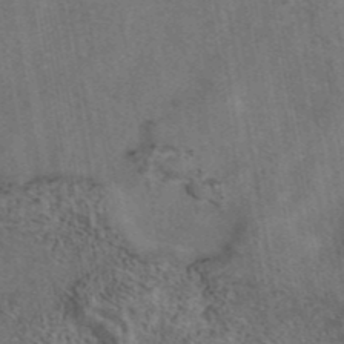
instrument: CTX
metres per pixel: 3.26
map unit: eAb
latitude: 42.9136
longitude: 107.5022
